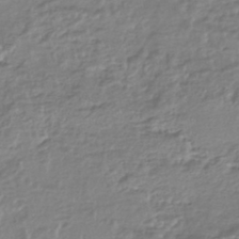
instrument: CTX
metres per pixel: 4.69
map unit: HNhu
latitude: -44.2740
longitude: 97.2376
